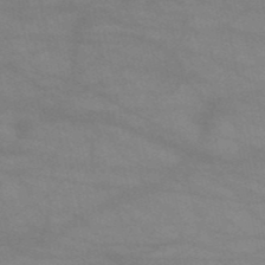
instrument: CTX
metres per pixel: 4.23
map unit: HNb
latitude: -52.0472
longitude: -41.9528
